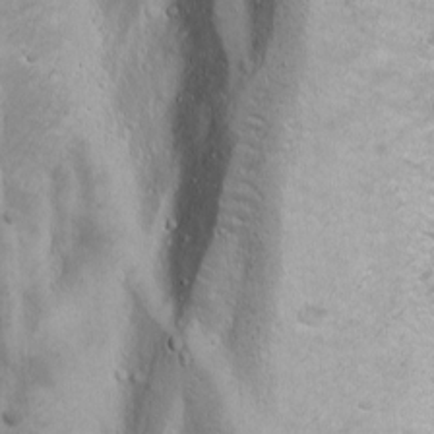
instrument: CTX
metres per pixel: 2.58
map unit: Ave
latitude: 11.1970
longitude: -103.9717
